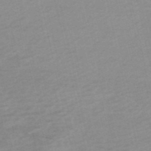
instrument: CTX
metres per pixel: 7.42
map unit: HNb
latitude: -54.3306
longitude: -33.6505
